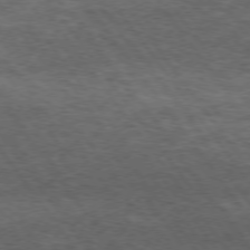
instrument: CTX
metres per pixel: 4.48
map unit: Hpe
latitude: 74.0822
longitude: -143.5938
